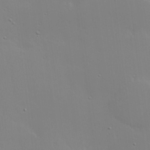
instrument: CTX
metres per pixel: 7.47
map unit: Hve
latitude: 17.6694
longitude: 150.2362
